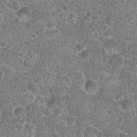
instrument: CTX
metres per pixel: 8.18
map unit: Hto
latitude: 19.7638
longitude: -42.7624
